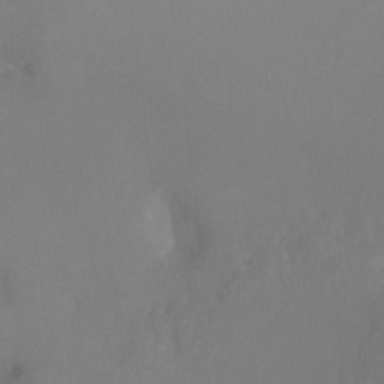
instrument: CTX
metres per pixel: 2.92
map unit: Ht
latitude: -1.2376
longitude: -35.0836
